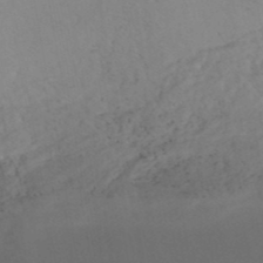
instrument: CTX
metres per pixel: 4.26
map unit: HNhu
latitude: -48.4251
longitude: 99.7855
